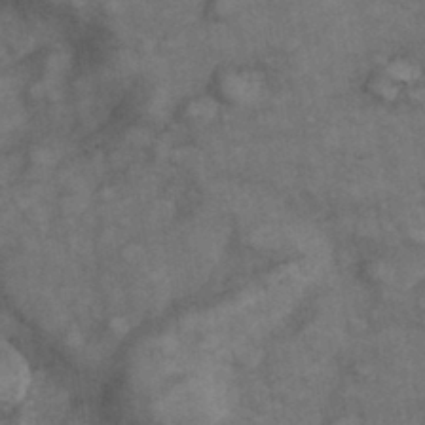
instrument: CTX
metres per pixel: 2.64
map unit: Hve
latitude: 33.4993
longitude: 151.4454
